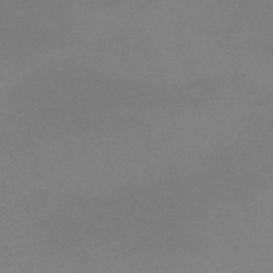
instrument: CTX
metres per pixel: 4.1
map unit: HNb
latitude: -55.4832
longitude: -41.4048
